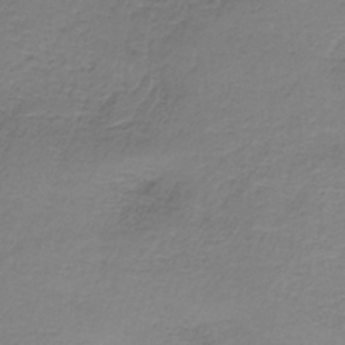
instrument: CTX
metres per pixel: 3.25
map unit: HNb
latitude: -35.8989
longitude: 53.7855
